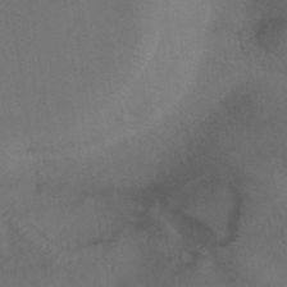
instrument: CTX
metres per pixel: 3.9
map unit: ANa
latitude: 40.2522
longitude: 29.2943
